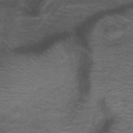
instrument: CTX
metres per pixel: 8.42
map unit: ANa
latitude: 39.5938
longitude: 23.3321
